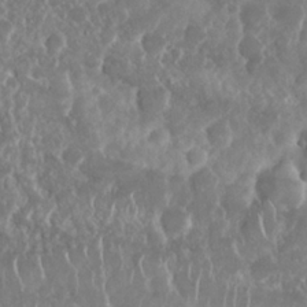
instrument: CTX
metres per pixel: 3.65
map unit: Nhu
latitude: 25.6316
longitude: -60.9513
